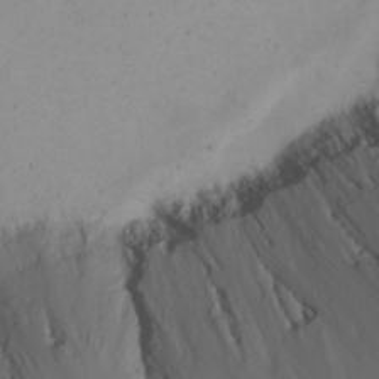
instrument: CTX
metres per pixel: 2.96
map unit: eHh
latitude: 23.2726
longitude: -66.2522
